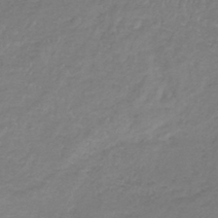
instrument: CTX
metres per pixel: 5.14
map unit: lHb
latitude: -41.1998
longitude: 73.7100
